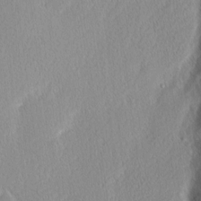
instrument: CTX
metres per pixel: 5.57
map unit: Nhu
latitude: 2.0633
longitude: -77.2348
